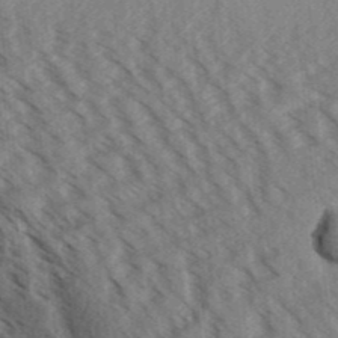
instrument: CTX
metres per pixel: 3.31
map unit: Aa
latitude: 32.7624
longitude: -138.8380
